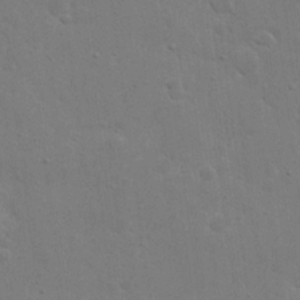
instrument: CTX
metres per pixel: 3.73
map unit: eHh
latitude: 21.5182
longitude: -62.7058
